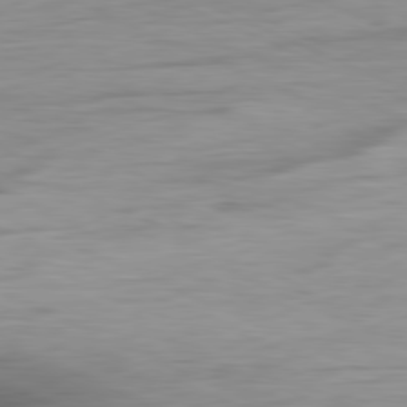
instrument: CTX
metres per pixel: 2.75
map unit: Ap
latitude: -81.1809
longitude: -81.6694
